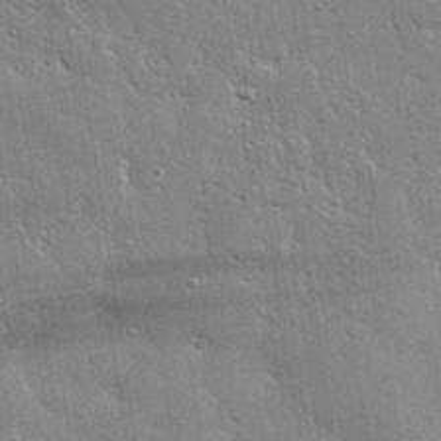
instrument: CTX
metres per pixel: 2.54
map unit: lHvf
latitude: 33.3104
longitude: -91.6127
